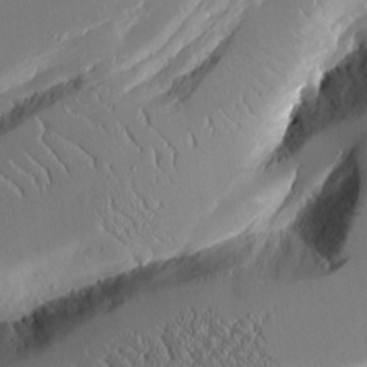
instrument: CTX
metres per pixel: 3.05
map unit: Aa
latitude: 12.3467
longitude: -126.6302
